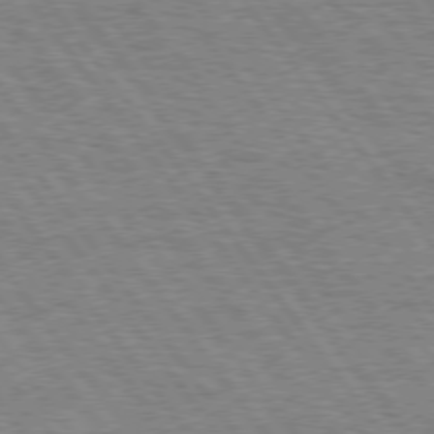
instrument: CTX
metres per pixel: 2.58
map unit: Hpe
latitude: 75.0458
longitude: -138.8758
